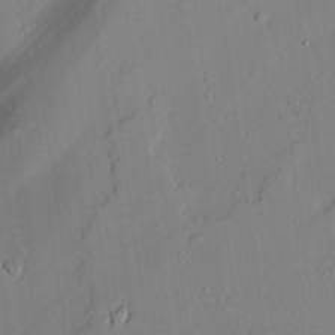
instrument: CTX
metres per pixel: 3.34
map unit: lAvf
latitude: 24.9324
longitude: -111.0648
